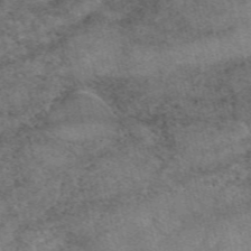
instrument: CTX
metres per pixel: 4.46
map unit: eAb
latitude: 49.0269
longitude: 121.6533
